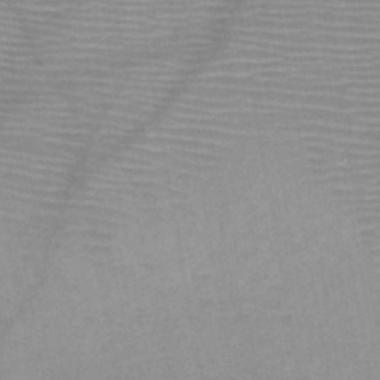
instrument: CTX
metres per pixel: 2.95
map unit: HNb
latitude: -46.4251
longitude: -41.1970
